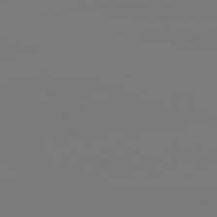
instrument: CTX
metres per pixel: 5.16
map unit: lApd
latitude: 80.5546
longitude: -148.0822
